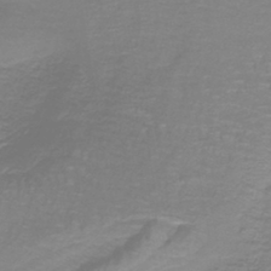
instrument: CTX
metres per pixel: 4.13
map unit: lHb
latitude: -40.8408
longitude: 57.0108
